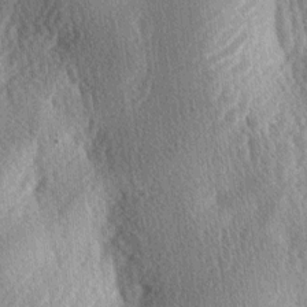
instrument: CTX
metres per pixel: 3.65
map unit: lAa
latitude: -4.0661
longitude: -126.2145
